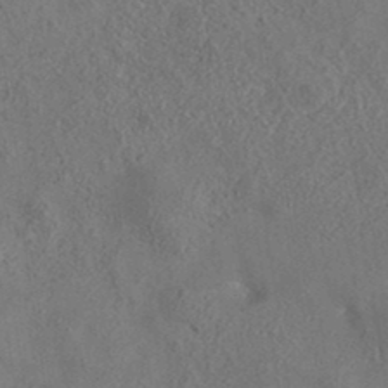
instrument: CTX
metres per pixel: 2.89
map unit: eAb
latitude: 35.3670
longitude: 111.4265
